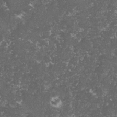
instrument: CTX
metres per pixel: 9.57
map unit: lHvf
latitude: -15.5399
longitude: -99.2914
